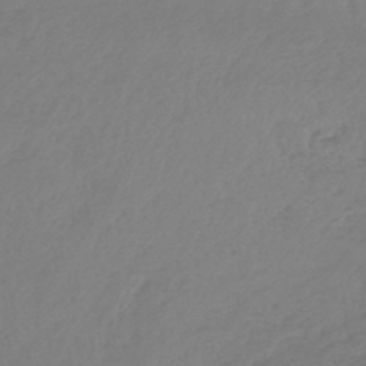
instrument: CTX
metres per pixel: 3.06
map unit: lHb
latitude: -45.5021
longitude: 70.5385
